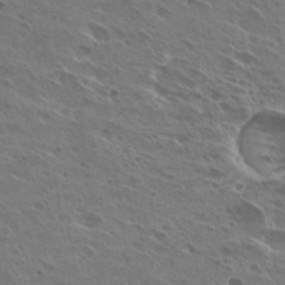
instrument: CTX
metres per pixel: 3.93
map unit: Hto
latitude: 27.1781
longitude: -40.5923
